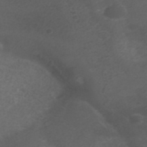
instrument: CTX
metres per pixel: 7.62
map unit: ANa
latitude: 42.1956
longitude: 27.9556
